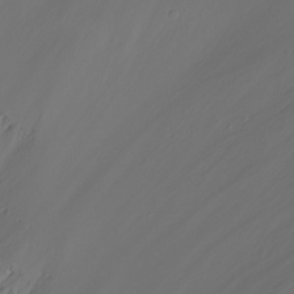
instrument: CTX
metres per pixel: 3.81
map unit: Nhu
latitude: -5.8422
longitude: -79.8773
